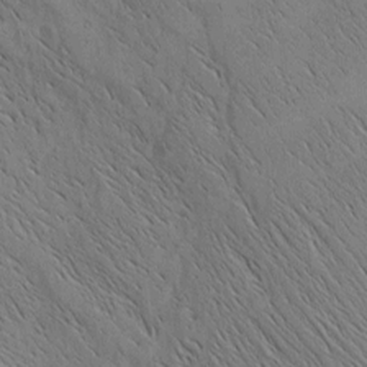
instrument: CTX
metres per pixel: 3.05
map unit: Nhu
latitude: -4.3873
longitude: -149.8394
